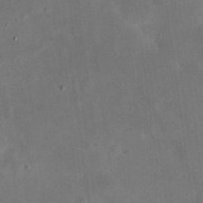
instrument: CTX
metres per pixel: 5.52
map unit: eHh
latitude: 24.5356
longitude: -67.8205
